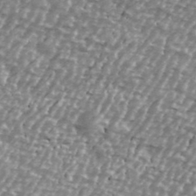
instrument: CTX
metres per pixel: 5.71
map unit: Ave
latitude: 40.4034
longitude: -112.4034
